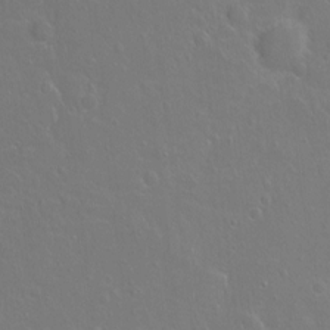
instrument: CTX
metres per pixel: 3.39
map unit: Hto
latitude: -4.0472
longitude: -35.6505
